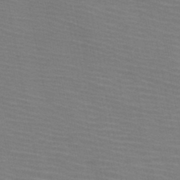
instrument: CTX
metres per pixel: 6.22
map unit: HNb
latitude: -46.4440
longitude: -47.4427
